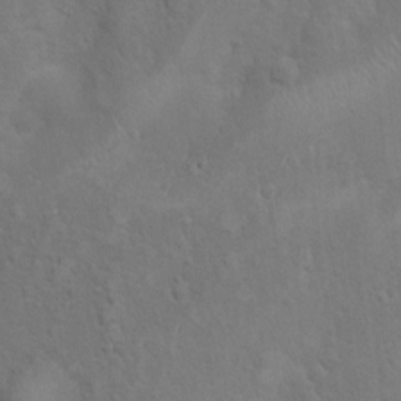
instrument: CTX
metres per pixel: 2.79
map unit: Nhu
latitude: 4.7246
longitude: -24.5734
